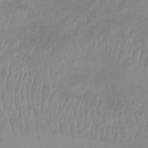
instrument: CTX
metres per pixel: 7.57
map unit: lHb
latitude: -34.0094
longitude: 68.4440
